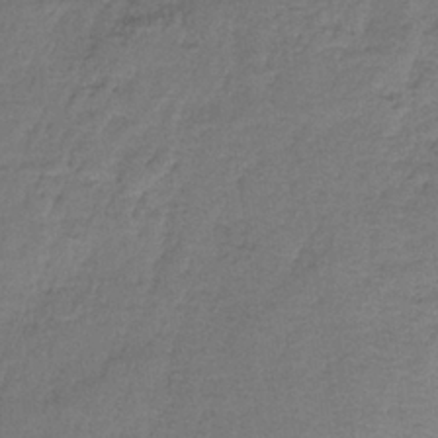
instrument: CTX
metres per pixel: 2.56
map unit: HNb
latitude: -35.5966
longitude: 58.6329
